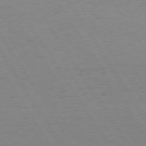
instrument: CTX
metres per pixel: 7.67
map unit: Hpe
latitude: 73.8773
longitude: -129.7449
